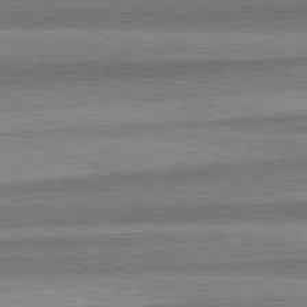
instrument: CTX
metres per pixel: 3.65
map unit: lApd
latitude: 82.7246
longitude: 179.1431
